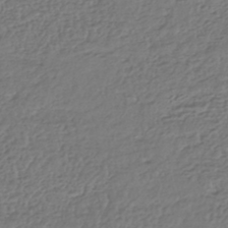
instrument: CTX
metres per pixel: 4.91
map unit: HNhu
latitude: -43.6721
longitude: 107.2943
